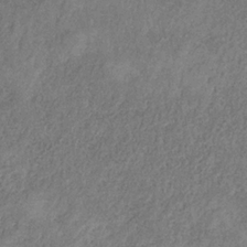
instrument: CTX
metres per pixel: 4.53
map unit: HNb
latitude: -32.3118
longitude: 58.9541
